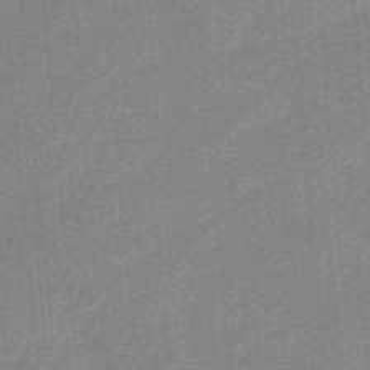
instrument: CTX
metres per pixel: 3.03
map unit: HNb
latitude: -35.2565
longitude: 57.4265
